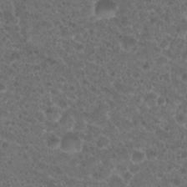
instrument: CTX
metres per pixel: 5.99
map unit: Hto
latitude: 19.2348
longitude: -40.3278
